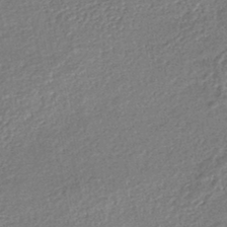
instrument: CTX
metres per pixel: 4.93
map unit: HNhu
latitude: -47.1242
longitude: 102.2551
